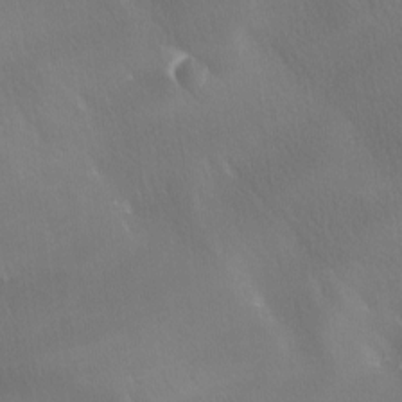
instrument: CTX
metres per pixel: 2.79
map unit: Ave
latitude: -7.1053
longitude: -122.6679
